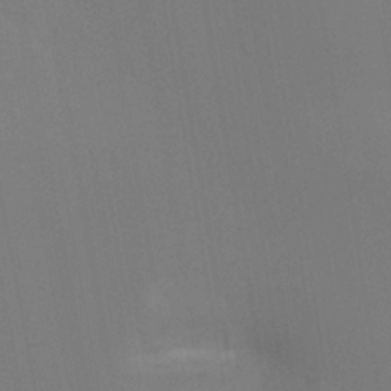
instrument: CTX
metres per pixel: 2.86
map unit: Ht
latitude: -12.0283
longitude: -48.4601
